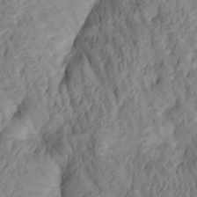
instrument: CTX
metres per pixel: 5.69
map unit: lAa
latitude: 4.7057
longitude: -116.2334
